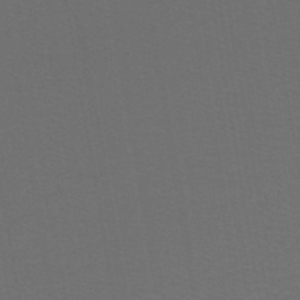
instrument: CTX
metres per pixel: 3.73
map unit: lHb
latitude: -43.8233
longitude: 53.3320
